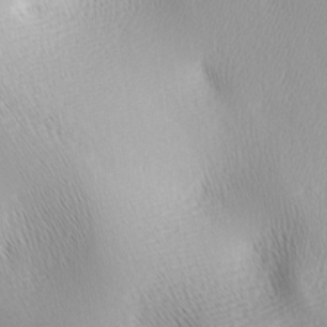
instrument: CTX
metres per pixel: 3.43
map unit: lAa
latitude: -5.7099
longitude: -122.4412
